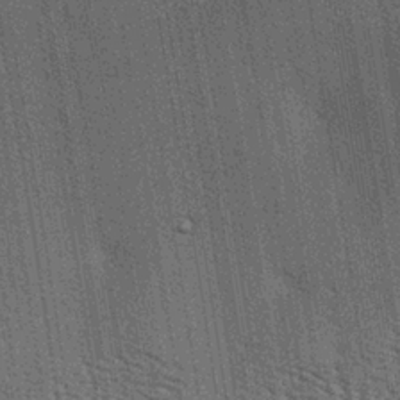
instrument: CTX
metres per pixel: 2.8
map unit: lAa
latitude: -7.7100
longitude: -124.6113
